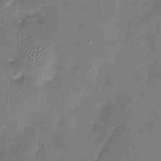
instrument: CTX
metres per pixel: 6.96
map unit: Htu
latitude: -13.6911
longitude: -45.1403
